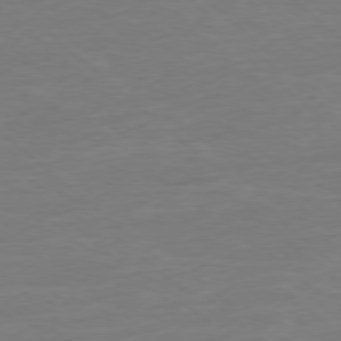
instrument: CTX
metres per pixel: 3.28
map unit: Ap
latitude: -77.9367
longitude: -80.5357
